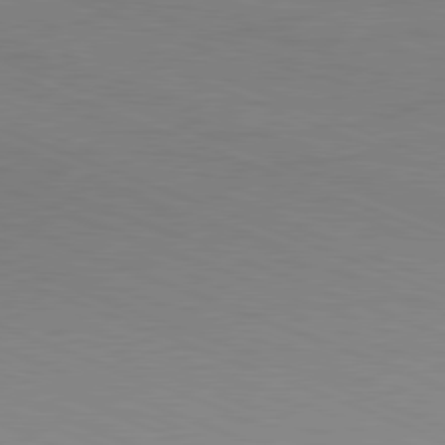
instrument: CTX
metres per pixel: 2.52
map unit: Hpe
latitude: -82.1228
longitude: 15.0487
